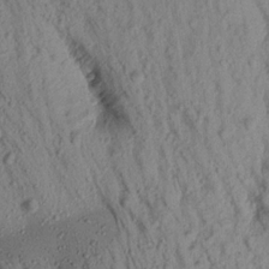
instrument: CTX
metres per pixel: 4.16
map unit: Aa
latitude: 18.1766
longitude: -146.8380
